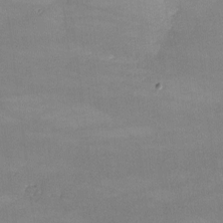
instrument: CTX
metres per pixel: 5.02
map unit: lHvf
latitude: -9.7666
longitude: -101.1592
